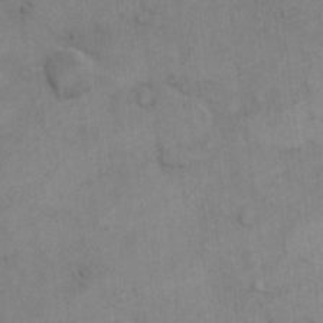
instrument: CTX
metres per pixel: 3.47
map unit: Hto
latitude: 6.2145
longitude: -62.2334
